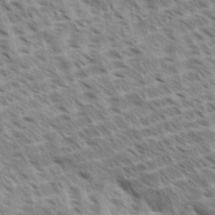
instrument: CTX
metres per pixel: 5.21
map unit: Aa
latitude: 33.1781
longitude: -140.7057
